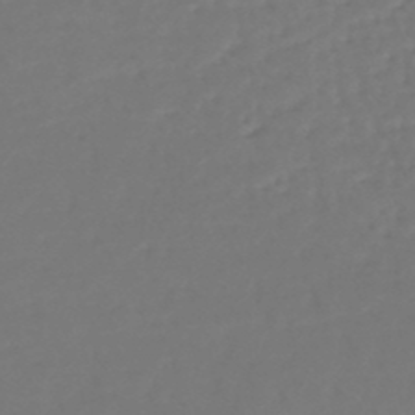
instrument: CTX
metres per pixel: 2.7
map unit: lHb
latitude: -46.8975
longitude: 61.6911
